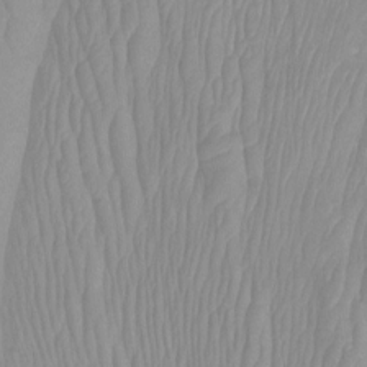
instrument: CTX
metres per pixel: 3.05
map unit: Htu
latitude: -12.7274
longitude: -49.3293
